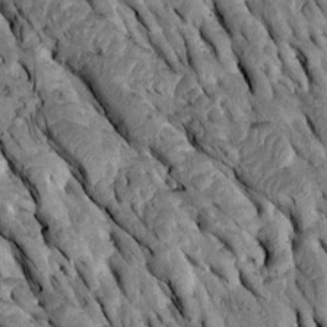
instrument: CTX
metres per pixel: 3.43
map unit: Htu
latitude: -2.5951
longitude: 150.5573
